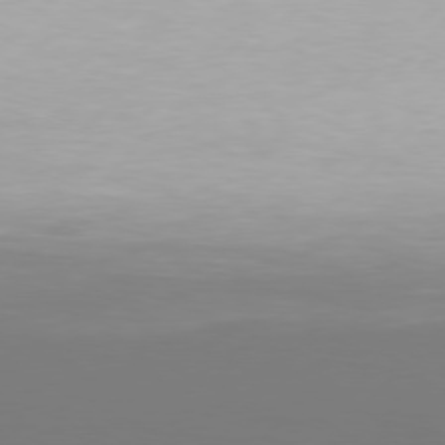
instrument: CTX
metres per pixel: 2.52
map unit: Hpe
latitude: 77.0836
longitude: -137.7072
